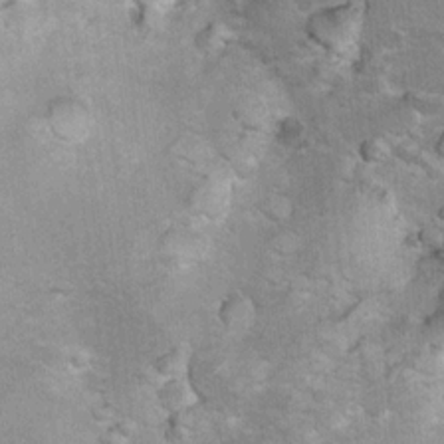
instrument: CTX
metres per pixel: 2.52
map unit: Hto
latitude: 7.7827
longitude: -30.6302
